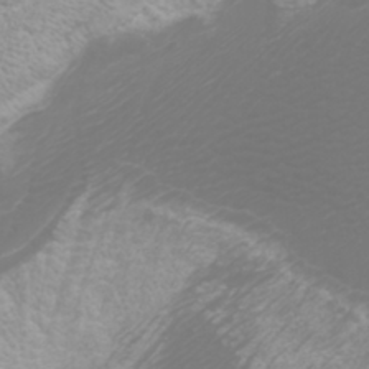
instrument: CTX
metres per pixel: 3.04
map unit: Htu
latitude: -6.4629
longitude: -73.9717
